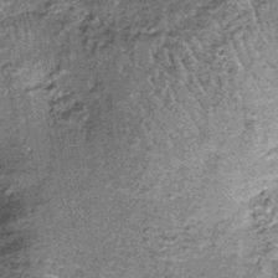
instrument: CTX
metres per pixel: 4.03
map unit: lHb
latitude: -38.7463
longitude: 64.8975
